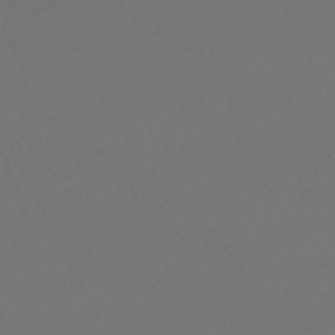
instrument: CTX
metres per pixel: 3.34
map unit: HNhu
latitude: -47.9367
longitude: 97.5966
